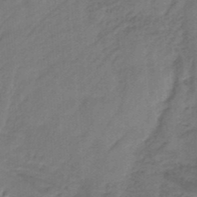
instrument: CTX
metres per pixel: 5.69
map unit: HNb
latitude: -34.4062
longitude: 60.0661
